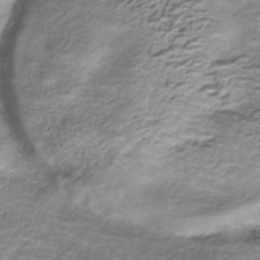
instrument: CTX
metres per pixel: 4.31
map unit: HNhu
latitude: -40.6518
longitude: 108.8219
